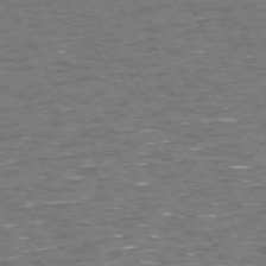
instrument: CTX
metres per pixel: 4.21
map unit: Hpe
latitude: 72.4223
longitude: -123.4993
